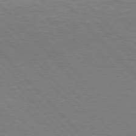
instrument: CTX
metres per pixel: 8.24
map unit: Hpe
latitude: 77.4048
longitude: -124.7246
